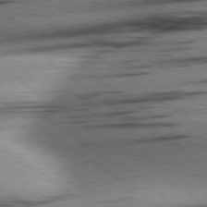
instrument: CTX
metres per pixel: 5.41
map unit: Hpe
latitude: 78.9136
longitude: -155.4426
